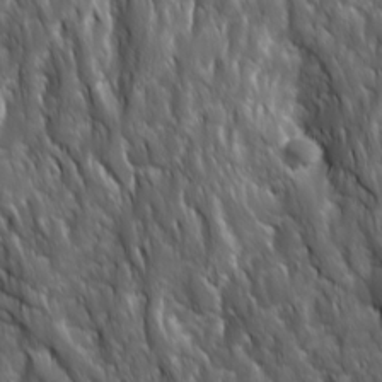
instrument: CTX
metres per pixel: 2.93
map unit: Ave
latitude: 15.8962
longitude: -133.0458
